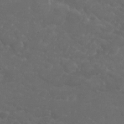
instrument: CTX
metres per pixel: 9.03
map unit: eHh
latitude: 0.7813
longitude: -56.3656
